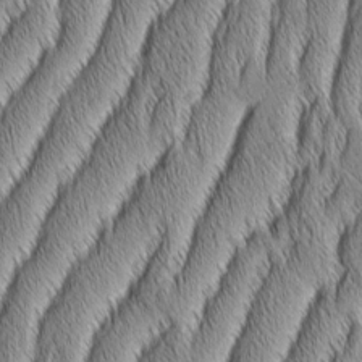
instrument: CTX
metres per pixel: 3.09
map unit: Aa
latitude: 7.2159
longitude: -131.2348
